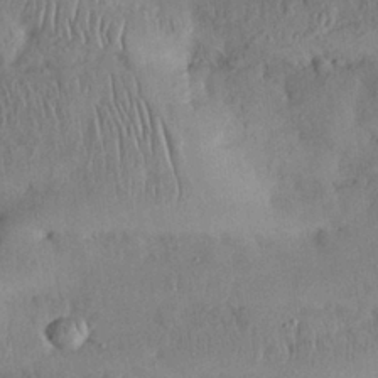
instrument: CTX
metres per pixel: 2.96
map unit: Nhu
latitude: 27.2915
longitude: -69.1403
